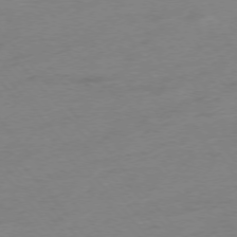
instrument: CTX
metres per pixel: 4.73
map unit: Hpe
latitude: -75.8612
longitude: -11.8206
